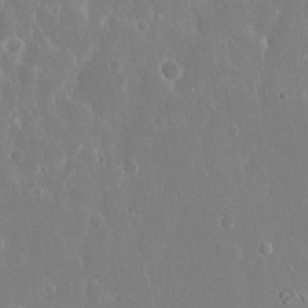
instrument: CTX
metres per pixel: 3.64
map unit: eHh
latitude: 14.8380
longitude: -71.8394
